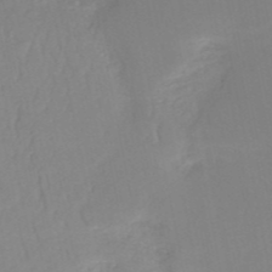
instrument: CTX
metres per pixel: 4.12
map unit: HNb
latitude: -51.9367
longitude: -50.1200
